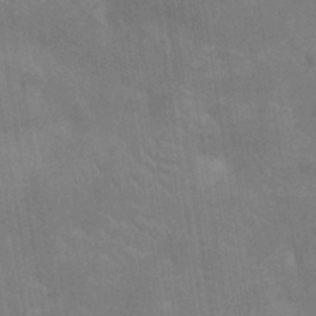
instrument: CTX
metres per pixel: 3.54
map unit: Nhu
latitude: -11.6344
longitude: -22.2900
